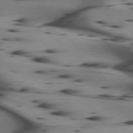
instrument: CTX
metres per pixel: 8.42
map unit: lApd
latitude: 74.8758
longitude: -64.8380
